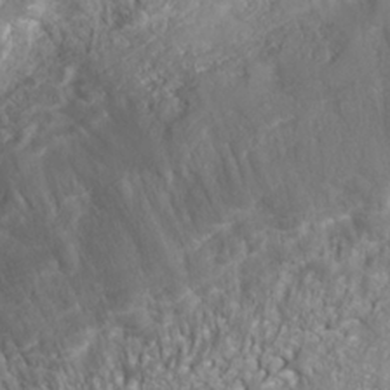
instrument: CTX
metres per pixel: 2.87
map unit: Nhe
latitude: -36.3306
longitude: -91.1403
